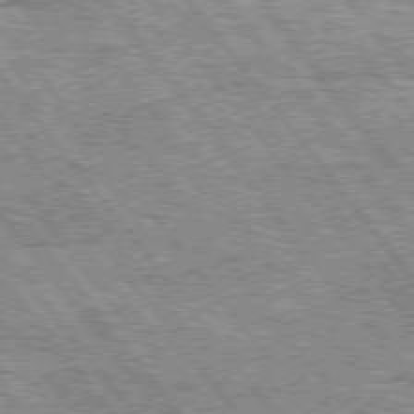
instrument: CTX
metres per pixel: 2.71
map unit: Hpe
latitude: 75.3293
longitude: -156.5734
